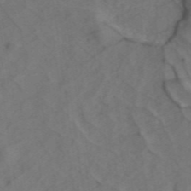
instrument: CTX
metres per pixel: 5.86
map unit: ANa
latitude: 43.8772
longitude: 26.1038
